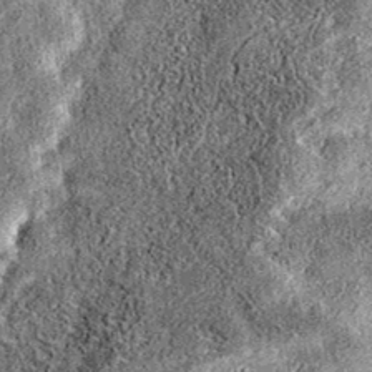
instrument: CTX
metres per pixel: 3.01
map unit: eAb
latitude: 37.3104
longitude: 106.6518
